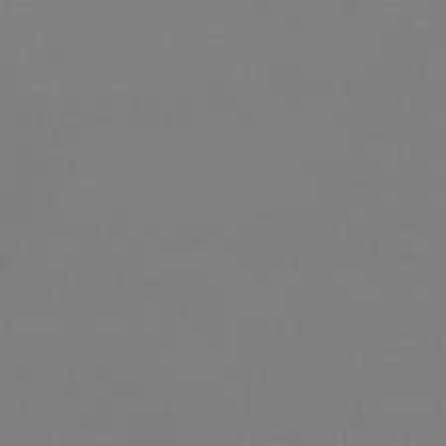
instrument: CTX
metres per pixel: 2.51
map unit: eHb
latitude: -37.8422
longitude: 75.2565
